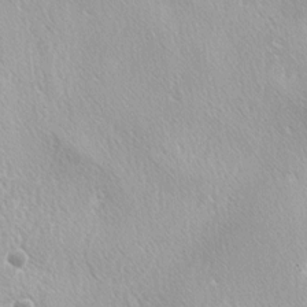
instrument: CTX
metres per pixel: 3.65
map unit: lAa
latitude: -4.2739
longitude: -125.6694
